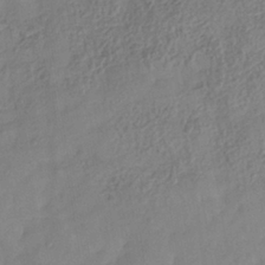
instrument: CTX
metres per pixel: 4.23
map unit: Nhe
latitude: -38.2929
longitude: -146.7813
